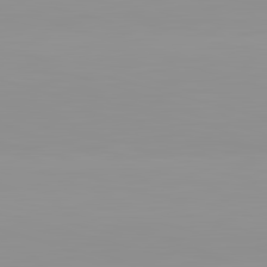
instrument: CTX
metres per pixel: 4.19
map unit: lApd
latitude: 83.1970
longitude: -134.2900
